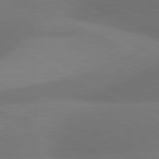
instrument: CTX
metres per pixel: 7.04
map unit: lApd
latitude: 81.0269
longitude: 127.5966
